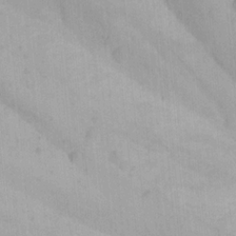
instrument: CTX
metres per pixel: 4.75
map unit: Ave
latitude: 21.7828
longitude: -137.6883
